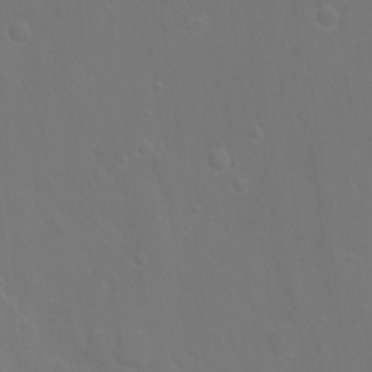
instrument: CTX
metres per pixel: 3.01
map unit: Ht
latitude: -5.8800
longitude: -28.9136
